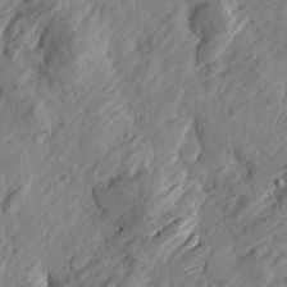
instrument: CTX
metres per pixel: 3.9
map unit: Htu
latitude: -2.8596
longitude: -178.6302
